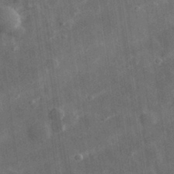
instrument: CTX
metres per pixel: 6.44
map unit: eHh
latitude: 31.8773
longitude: -78.0822
